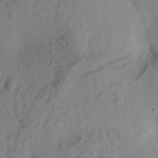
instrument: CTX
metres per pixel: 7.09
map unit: Aa
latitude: 20.4979
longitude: -147.7072
